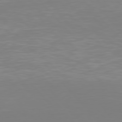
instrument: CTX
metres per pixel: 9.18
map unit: Hpe
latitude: 77.1592
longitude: -174.1389
